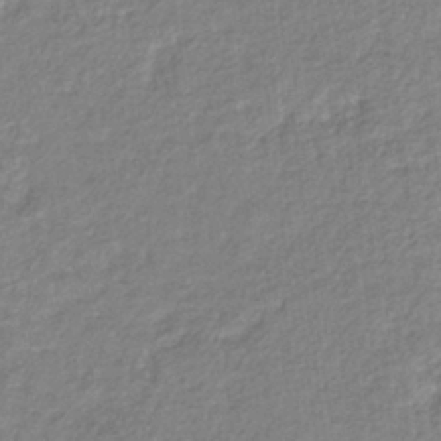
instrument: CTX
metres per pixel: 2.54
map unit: eHb
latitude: -38.0283
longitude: 78.7085
